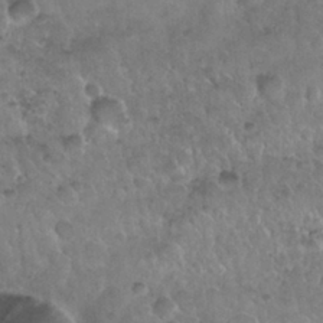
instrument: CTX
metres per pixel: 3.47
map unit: Nhu
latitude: 30.0822
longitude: -53.3860
